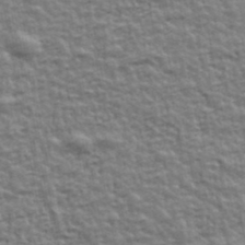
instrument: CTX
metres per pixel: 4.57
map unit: Ave
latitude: 42.6868
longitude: -112.6112
